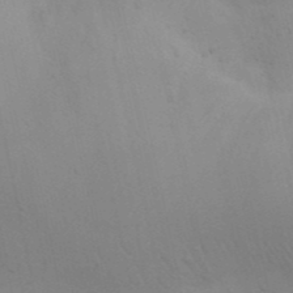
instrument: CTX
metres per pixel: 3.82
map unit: Nhu
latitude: 22.1956
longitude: -72.9325
